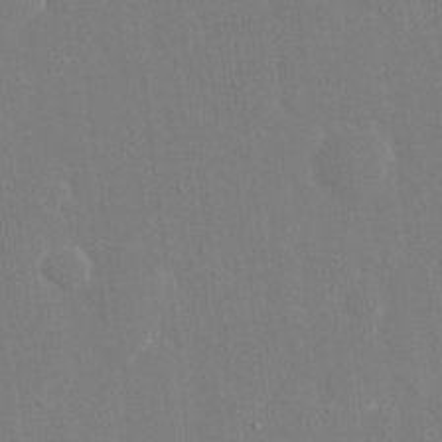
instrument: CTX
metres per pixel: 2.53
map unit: eHh
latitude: 14.4790
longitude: -72.1389
